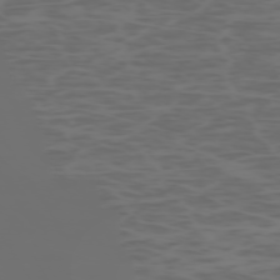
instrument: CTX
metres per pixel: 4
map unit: Hpe
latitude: -73.2754
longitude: 6.0472
